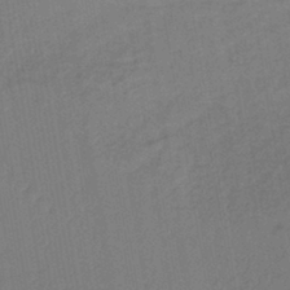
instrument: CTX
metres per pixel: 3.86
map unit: lHb
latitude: -41.4643
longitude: 67.8044
